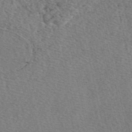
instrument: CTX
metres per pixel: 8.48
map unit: eAb
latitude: 48.4223
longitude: 105.3320
